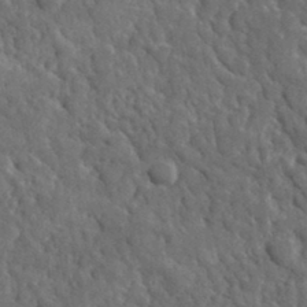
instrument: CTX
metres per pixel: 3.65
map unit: lHvf
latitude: 35.3103
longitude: -87.3104
